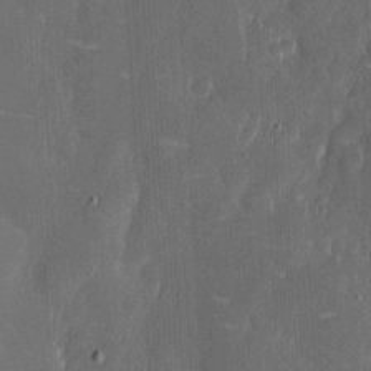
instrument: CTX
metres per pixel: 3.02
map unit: eHh
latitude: 6.3467
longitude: -69.1592
